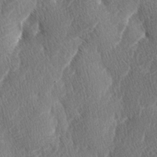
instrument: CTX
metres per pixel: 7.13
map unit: lAa
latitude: -3.4643
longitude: -129.7072
